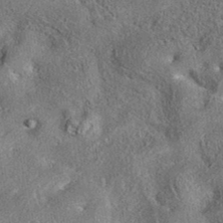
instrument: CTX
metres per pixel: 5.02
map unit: eAb
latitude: 37.1403
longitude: 112.3117
